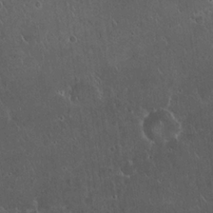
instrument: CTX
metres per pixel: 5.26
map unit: eHh
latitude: 21.9528
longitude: -58.6491
